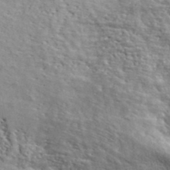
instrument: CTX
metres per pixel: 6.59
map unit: lHvf
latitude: 40.4978
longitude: -86.7435
